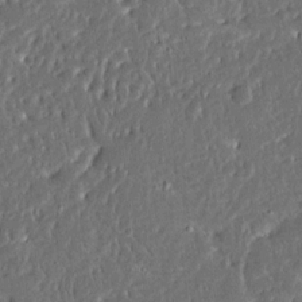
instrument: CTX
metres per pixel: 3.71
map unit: Ave
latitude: 14.6302
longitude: -139.0080
